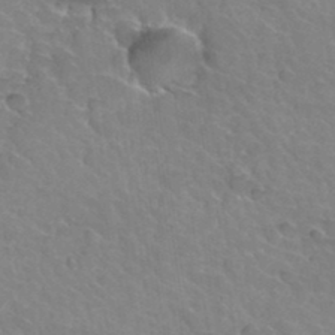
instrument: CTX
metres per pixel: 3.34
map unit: Hto
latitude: 35.9528
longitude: -44.3656
